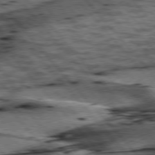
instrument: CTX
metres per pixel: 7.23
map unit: lApd
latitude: 76.5168
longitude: -71.4804
